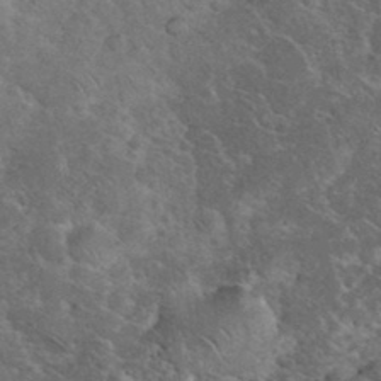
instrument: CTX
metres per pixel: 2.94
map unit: eHh
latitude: 36.1956
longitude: -65.4615
